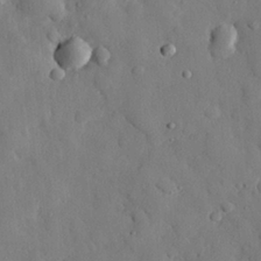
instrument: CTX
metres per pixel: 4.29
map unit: eHh
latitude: 27.7261
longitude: -77.4615
